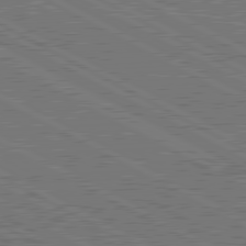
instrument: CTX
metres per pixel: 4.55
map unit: lApd
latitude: 80.8002
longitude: 118.8408
